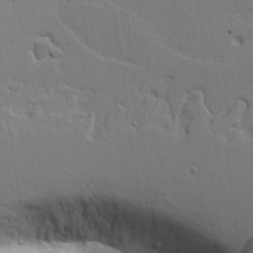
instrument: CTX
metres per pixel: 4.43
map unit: Aa
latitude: 18.5734
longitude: -126.1389
